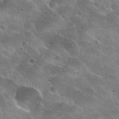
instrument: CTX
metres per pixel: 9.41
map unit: Nhu
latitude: 31.5749
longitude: -54.3656
